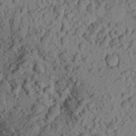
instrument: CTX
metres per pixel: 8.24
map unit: Aa
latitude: 23.4993
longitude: -148.3089
